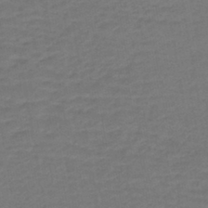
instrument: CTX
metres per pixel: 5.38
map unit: lHb
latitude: -43.8989
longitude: 74.0850
